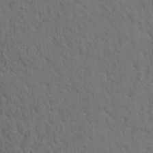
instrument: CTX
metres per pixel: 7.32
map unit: eHh
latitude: -1.3132
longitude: 17.6533
